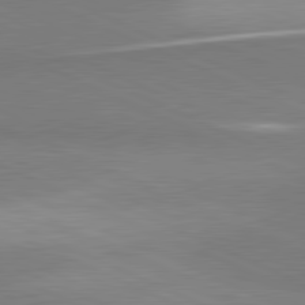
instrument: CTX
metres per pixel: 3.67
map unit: lApd
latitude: 81.4804
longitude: 156.1039
